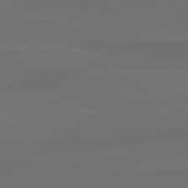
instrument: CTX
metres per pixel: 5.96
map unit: lApd
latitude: 80.0822
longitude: -85.4804
